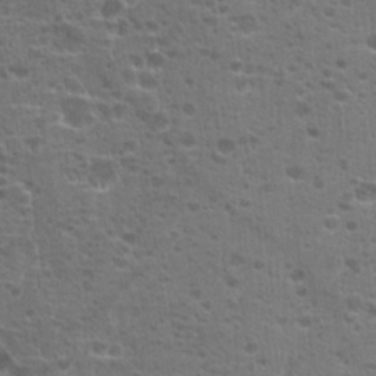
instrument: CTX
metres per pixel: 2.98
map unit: Hto
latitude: 18.7435
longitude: -41.7071
